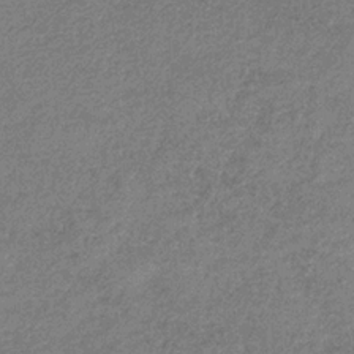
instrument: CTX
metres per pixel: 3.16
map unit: HNb
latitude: -31.9745
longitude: 60.8786
